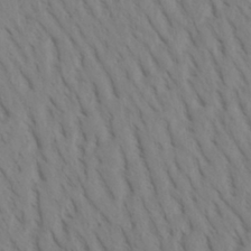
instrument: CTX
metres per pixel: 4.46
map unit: Aa
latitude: 30.4979
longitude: -140.2333
